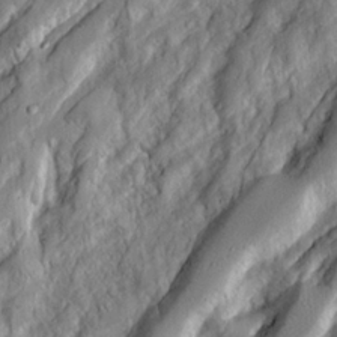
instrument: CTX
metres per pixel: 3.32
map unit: Ave
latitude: 21.4805
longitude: -129.8394
